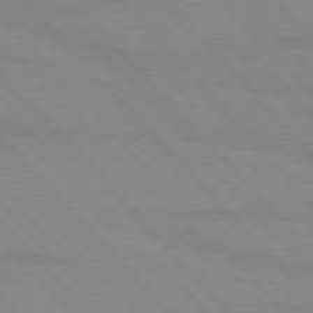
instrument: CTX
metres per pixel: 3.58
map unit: lApd
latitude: 76.4790
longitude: -84.6491
